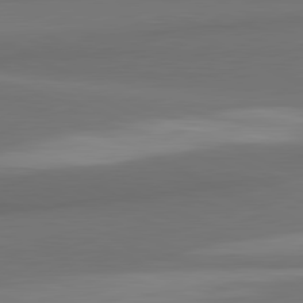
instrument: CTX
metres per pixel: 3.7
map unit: lApd
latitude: 81.6694
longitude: 172.9542
